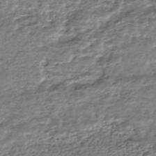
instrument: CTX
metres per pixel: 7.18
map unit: HNhu
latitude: -43.8044
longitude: 105.8800
